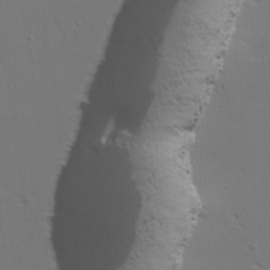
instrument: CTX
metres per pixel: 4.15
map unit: lAvf
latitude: 27.8206
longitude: -109.4804
